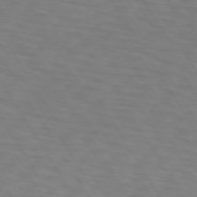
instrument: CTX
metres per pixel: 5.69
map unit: lApd
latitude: 72.9703
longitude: -75.1025
